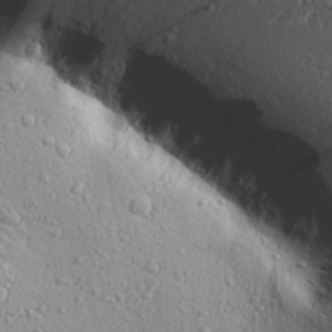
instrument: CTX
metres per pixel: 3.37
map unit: Aa
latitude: 27.1025
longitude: -142.2334
